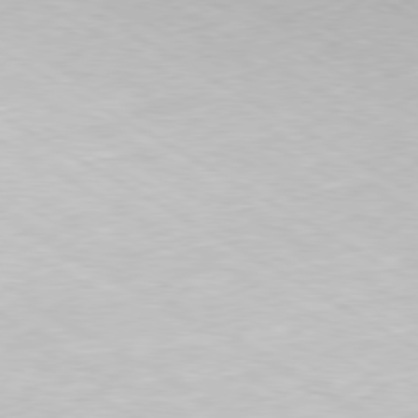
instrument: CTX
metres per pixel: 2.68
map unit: Hpe
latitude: -80.2929
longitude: 20.5951
